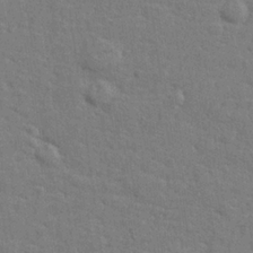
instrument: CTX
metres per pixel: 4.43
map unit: lHvf
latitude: 25.0836
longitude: 142.2928
